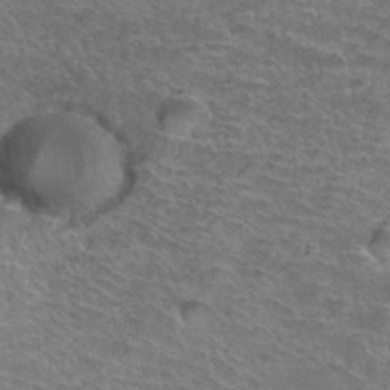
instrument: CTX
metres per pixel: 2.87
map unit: Hto
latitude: 37.9717
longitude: -42.1389
